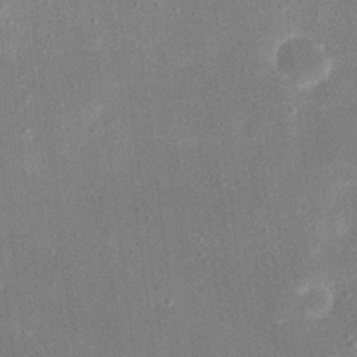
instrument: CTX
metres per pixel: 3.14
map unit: eHh
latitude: 19.7260
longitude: -68.8947
